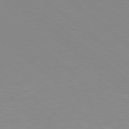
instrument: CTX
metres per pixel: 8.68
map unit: Hpe
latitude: 78.3656
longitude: -165.9906
